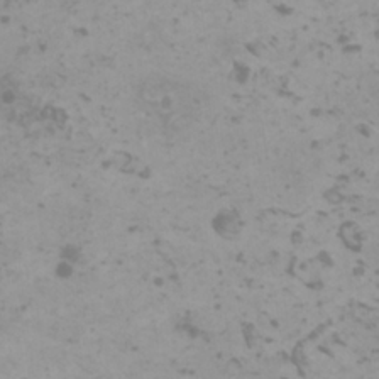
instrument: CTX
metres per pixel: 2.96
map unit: HNhu
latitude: 0.7813
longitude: 2.3684
